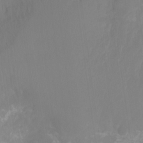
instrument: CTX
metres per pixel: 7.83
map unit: Ht
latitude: -15.2754
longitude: -54.8380
